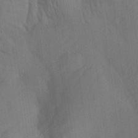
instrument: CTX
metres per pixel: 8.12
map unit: lAa
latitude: 21.7828
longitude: -138.2522
